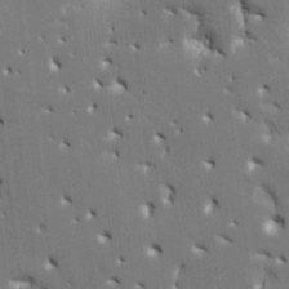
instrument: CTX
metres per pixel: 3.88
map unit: HNhu
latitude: 8.5168
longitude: -5.0080
